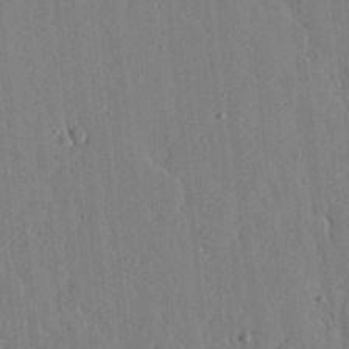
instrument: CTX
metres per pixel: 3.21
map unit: lHvf
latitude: 17.3860
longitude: -113.1025
